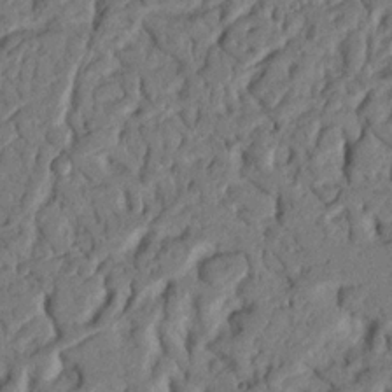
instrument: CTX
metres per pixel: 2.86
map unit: Nhu
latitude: 20.4223
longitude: -77.7260
